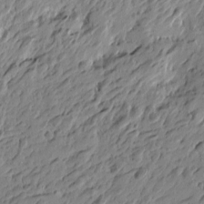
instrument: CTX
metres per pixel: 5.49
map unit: Htu
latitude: -4.8219
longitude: -178.9325
